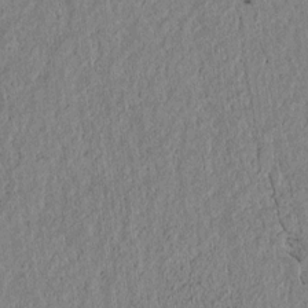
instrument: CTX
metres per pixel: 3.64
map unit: lAvf
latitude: 7.2537
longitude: 163.8422
